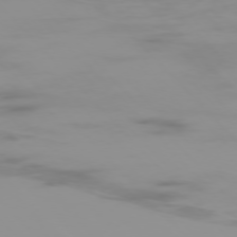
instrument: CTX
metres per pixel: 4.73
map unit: Ap
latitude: -76.4440
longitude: -75.9339
